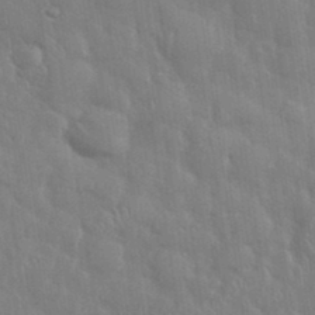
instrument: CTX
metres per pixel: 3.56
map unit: eHh
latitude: 35.5938
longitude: -61.3859
